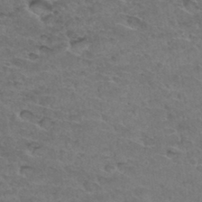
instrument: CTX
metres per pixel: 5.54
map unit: Hto
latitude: 33.3482
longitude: -47.8395
